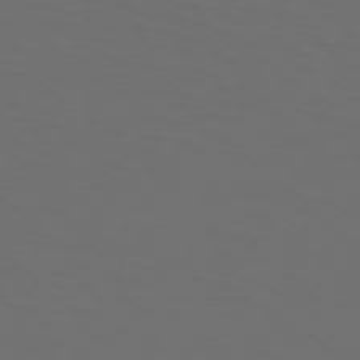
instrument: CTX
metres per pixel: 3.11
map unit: Hpe
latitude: 73.9151
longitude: -125.9339
